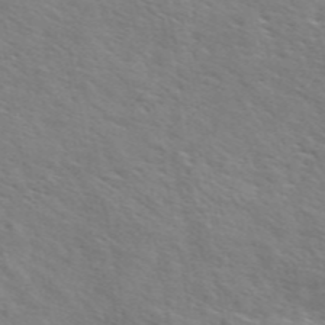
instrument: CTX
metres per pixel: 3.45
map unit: ANa
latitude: 49.2159
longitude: -74.6113
